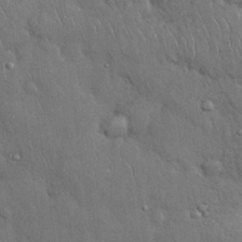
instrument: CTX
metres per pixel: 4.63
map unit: Nhu
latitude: 27.8017
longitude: -68.2523
